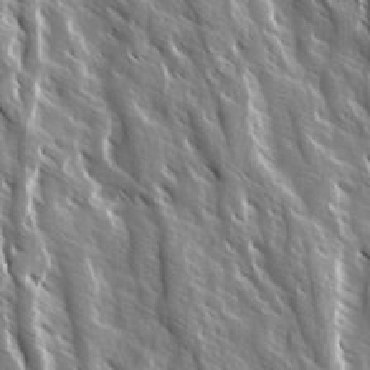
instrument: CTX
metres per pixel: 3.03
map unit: Ave
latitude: 14.8191
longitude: -133.2915
